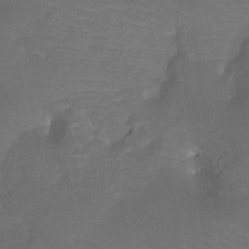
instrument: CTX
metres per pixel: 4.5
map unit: Htu
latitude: -13.2376
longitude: -46.1767
